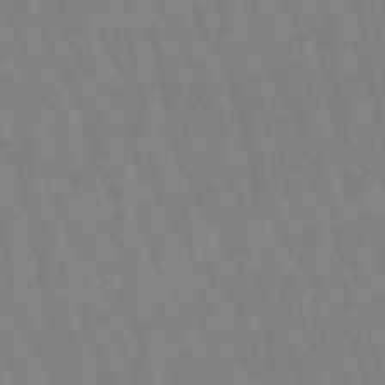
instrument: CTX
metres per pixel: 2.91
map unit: lHb
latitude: -48.9920
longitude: 75.8423
